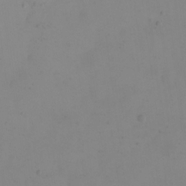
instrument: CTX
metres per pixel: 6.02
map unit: eHh
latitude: 23.4804
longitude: -65.9906
